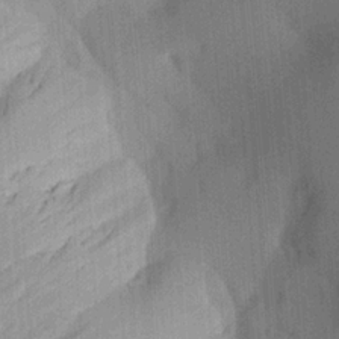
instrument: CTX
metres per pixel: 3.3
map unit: Aa
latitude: 21.1781
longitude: -144.1767
